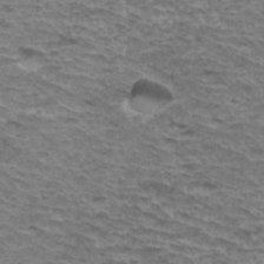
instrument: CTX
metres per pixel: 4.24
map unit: Hto
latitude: 36.5735
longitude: -43.4238
